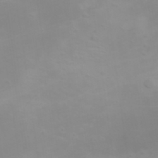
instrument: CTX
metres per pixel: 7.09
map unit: HNhu
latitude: 6.6490
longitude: 14.0094
